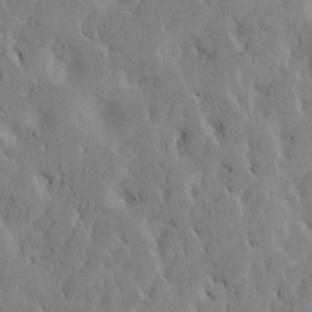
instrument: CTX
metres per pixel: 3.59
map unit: Htu
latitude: -7.3887
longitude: 145.0675
